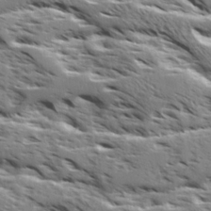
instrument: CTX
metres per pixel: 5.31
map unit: Ave
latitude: 16.8569
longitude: -129.7827
